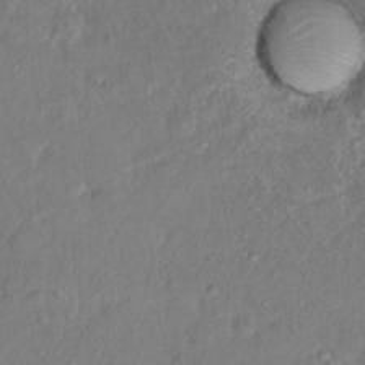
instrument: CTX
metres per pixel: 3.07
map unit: Hto
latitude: 14.8380
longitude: -29.7260
